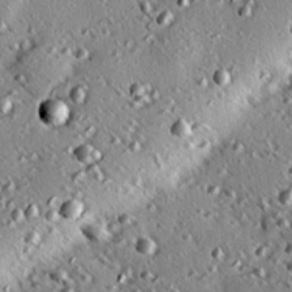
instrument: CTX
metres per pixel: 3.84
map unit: eHh
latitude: 22.1578
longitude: -90.6113
